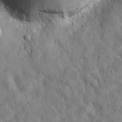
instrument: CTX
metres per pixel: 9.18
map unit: eHh
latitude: 25.9528
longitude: -67.2159
